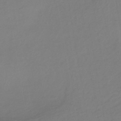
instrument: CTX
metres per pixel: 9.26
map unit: HNhu
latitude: -43.1998
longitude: 97.6344
